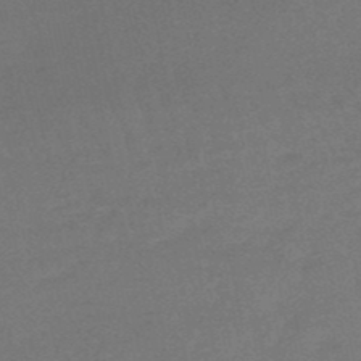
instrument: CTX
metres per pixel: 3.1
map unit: eHb
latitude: -48.8786
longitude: 86.3117
